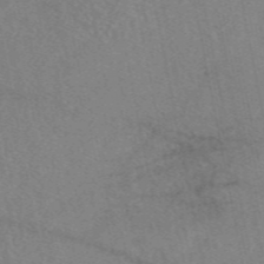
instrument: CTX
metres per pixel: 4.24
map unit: eAb
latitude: 48.1578
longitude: 110.2550
